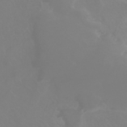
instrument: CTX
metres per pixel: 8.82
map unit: HNhu
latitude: -40.8597
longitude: 93.6722
